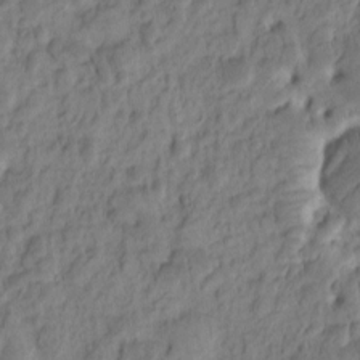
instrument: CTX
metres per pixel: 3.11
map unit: eHh
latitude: -1.5211
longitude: 15.1620
